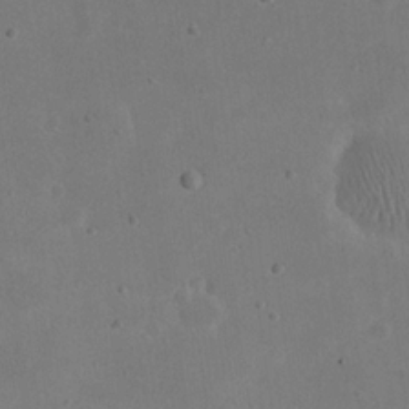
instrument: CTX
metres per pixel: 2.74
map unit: eHh
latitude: 21.2348
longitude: -70.1389
